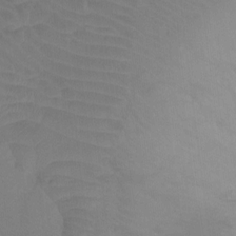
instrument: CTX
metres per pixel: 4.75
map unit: Ht
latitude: -9.0864
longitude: -39.5371
